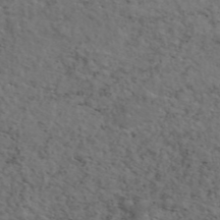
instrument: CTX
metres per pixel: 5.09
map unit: eAb
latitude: 46.3845
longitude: 118.5574
